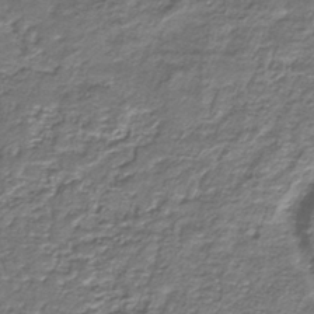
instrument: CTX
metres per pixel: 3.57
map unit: eAb
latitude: -38.5952
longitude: 51.6344
